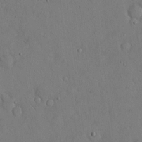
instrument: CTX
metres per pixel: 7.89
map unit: eHh
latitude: 15.8584
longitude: -71.0647
